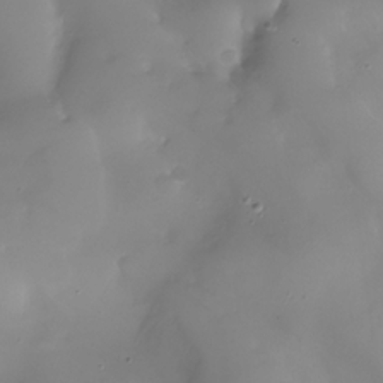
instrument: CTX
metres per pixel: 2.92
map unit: Nhu
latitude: -28.4251
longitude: -59.4615
